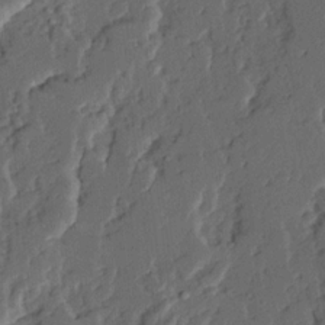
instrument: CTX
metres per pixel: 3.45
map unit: Ave
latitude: 14.8002
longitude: -136.8758
